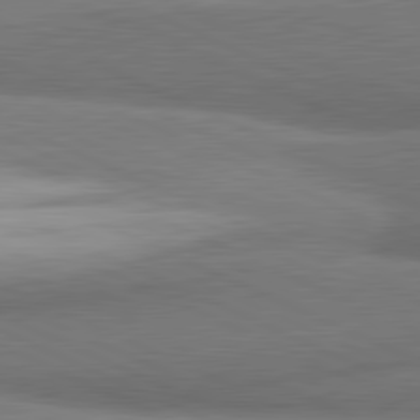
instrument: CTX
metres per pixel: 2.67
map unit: lApd
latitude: 81.4993
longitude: 164.1039
